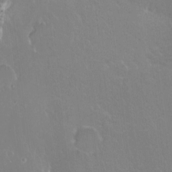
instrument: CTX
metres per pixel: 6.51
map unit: Ht
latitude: -15.6155
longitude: -40.8569
